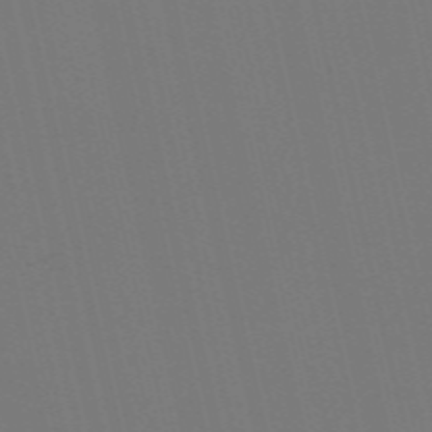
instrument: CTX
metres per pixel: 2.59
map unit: Nve
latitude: -58.6896
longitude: 60.9164
